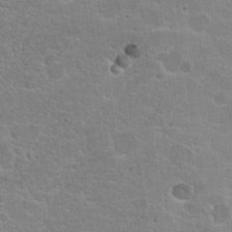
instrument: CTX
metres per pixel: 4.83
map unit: Hto
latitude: 17.6694
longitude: -36.9514
